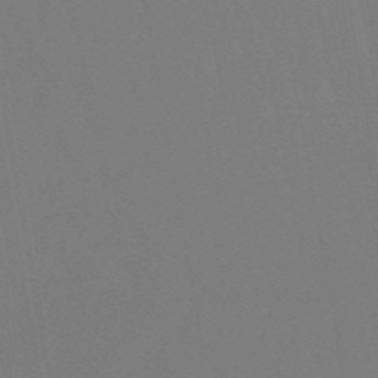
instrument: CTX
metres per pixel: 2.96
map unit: eHb
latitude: -50.4251
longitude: 74.4062
